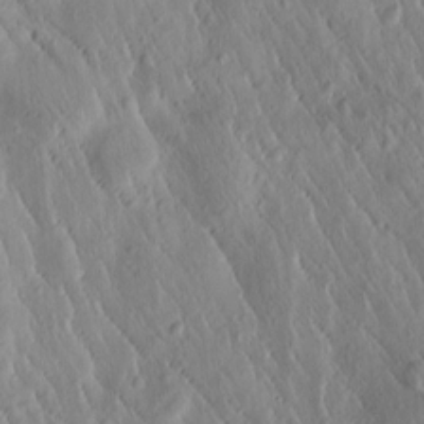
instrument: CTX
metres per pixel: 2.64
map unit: Htu
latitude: -0.7653
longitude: 171.5966
